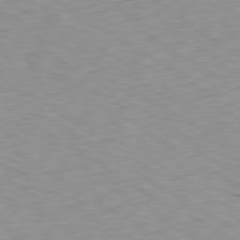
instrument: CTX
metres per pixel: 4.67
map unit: Ap
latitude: -79.9556
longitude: -72.0444
